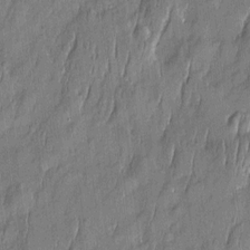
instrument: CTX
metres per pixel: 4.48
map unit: Htu
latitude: -5.8611
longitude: 175.2187
